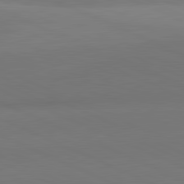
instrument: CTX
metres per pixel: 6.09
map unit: lApd
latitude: 81.8394
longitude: 144.6708
